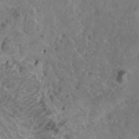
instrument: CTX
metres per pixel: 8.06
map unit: HNhu
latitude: 7.1403
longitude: -0.9136
